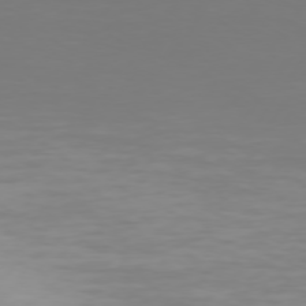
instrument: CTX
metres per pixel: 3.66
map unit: Hpe
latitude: 74.4412
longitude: -130.3846
